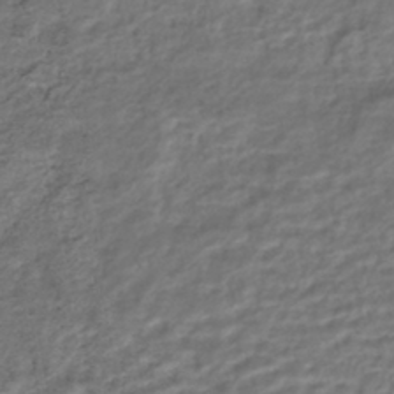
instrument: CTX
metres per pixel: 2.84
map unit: HNhu
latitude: -44.3117
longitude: 102.4629
